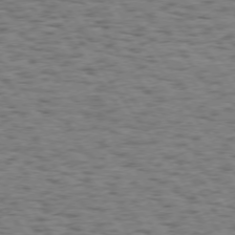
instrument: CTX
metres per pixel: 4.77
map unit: Hpe
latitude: 73.9906
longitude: -134.5357
